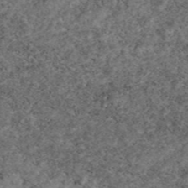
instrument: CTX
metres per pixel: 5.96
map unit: eAb
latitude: 47.1215
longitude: 113.7856
